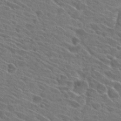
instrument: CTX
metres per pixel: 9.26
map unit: Hto
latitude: 27.4993
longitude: -42.7435
